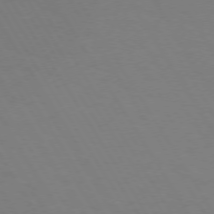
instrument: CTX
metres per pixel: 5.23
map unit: Hpe
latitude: 73.0270
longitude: -126.1200
